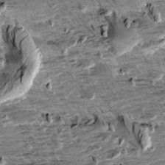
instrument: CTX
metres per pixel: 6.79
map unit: Aa
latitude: 10.1200
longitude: -141.2914
